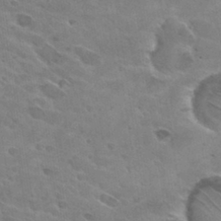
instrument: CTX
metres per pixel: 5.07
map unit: Hto
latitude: 30.6491
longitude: -45.5182
